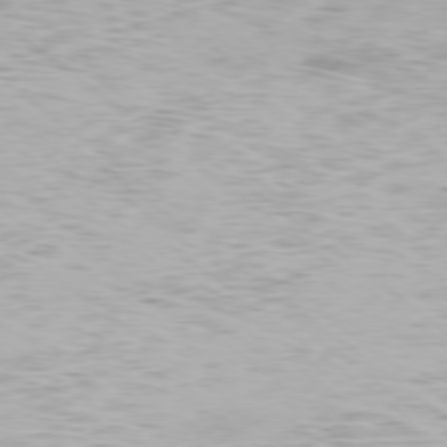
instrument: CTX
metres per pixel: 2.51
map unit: Ap
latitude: -78.0661
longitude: -93.9906
